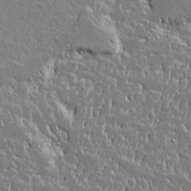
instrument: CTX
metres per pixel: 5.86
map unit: lAvf
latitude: 14.7813
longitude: -128.3467
